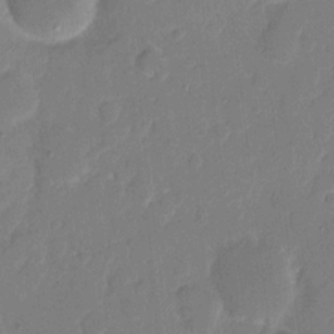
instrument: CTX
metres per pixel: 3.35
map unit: eHh
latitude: 7.9150
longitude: -67.0836
